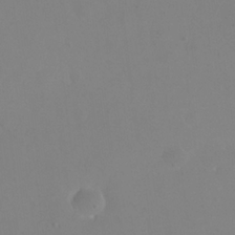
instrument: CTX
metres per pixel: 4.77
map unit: eHh
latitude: 23.7072
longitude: -65.8394
